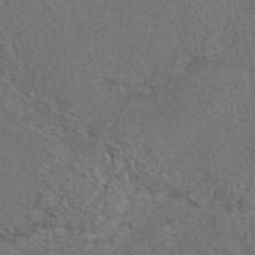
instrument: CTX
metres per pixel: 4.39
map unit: eAb
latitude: 43.4993
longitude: 104.2550
